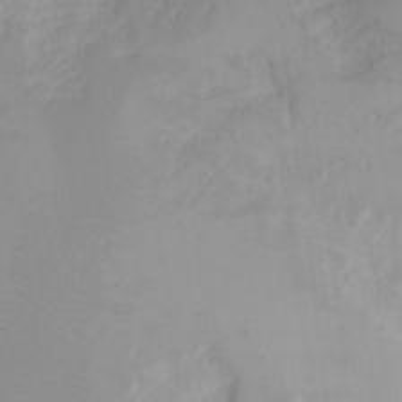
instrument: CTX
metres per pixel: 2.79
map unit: Nhu
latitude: -4.7652
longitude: -82.9135
